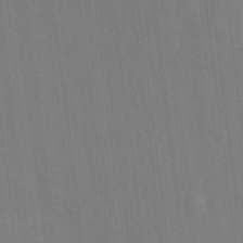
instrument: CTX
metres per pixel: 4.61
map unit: Hto
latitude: -12.5196
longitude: -39.4237
